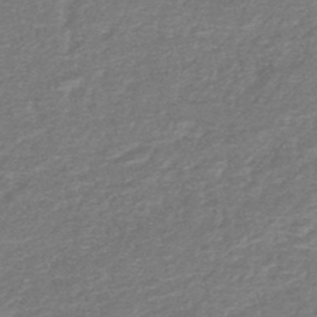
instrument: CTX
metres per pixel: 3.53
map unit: HNhu
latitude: -48.6897
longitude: 97.0109
